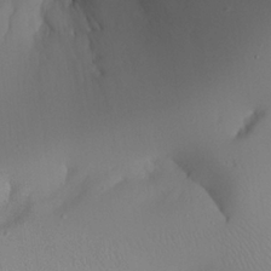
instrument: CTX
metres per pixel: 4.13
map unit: Aa
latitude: 24.5356
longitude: -128.2900
